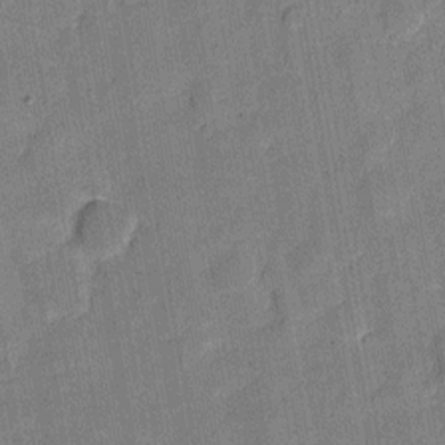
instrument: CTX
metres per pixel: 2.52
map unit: eHh
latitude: 7.1592
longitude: -66.0633
